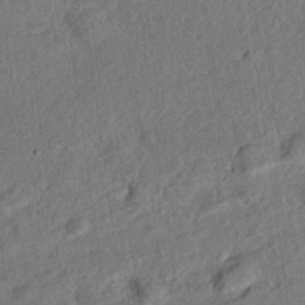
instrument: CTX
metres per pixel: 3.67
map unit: eHh
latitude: 24.3278
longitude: -80.5924
